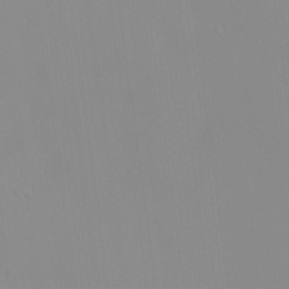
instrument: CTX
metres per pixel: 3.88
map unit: HNhu
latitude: 2.2522
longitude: 8.0850
